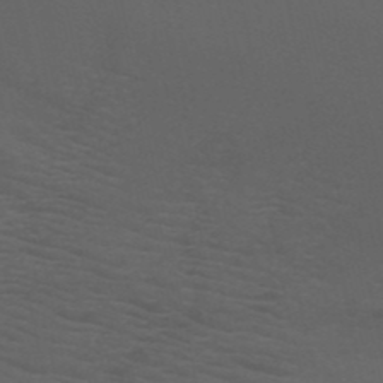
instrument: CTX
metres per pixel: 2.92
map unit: HNb
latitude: -50.9920
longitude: -43.1970
